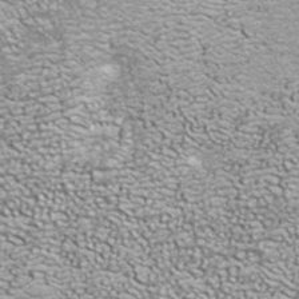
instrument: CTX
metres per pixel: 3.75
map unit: ANa
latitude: 40.1955
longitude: 21.1809
